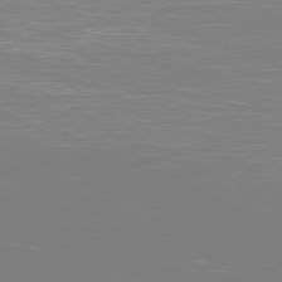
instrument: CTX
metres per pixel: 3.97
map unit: Ap
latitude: -78.6518
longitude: -60.3845
